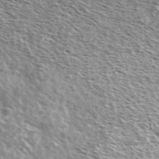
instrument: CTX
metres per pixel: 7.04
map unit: Ave
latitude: 38.6679
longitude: -108.8002
